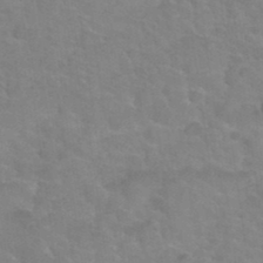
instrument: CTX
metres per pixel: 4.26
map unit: Hto
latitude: 35.0836
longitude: -50.6112
